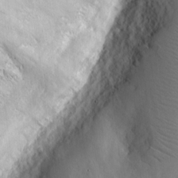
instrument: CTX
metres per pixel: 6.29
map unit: eHh
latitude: 7.5938
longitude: -72.8380
